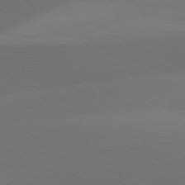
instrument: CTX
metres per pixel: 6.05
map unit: lApd
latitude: 81.3293
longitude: 129.4643
